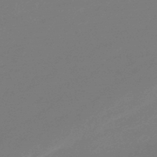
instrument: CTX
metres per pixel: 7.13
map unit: eHb
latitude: -46.8597
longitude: 86.7463
